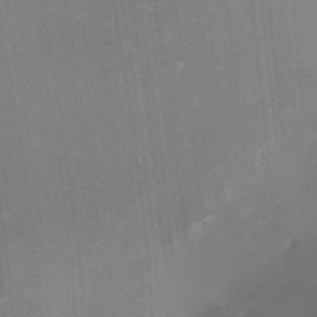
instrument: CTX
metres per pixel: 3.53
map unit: Nhu
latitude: -24.4818
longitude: -73.1781
